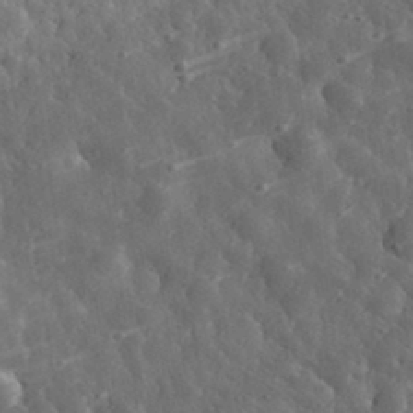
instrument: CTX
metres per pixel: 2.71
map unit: eHh
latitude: 34.8191
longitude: -80.1200
